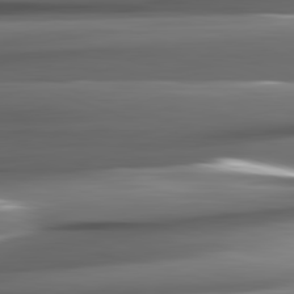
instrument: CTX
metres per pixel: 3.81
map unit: lApd
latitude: 82.2144
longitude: -140.5923
